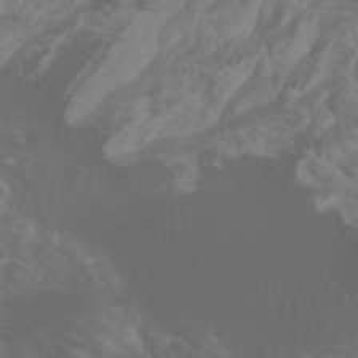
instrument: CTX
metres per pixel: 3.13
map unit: Htu
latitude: -1.3321
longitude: -77.2726
